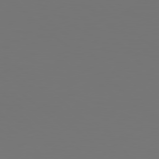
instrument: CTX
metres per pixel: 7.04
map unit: Hpe
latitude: 78.6113
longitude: -163.0081
